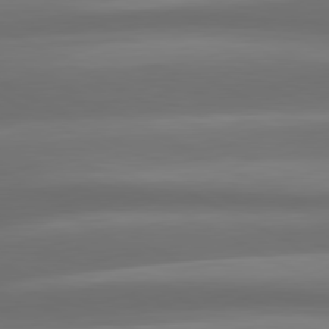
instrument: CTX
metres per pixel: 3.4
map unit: lApd
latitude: 80.6301
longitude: -139.9528
